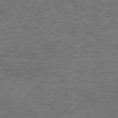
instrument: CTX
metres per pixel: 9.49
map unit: Ap
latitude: -78.4251
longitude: -90.5357
